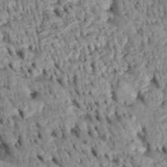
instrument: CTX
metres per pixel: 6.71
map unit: Htu
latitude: -4.5573
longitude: 152.8786
